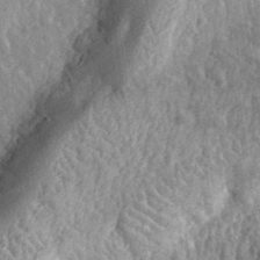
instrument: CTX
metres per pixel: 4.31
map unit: eHh
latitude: 32.4412
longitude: -79.5749
